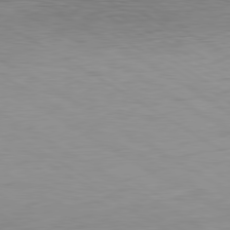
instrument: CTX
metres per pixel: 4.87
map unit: Ap
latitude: -80.6708
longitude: -79.7261
